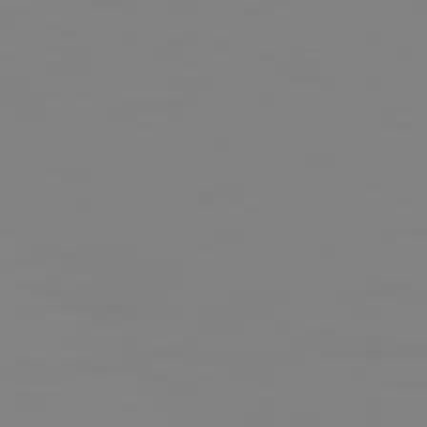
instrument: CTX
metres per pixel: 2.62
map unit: Hpe
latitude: 74.6868
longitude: -127.1781
